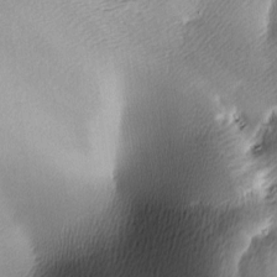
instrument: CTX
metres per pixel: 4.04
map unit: lAa
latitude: -6.1417
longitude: -122.5735
